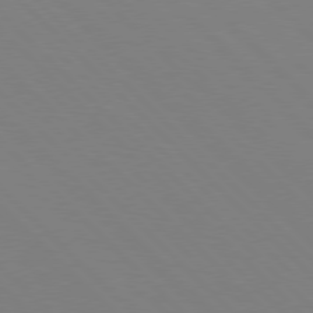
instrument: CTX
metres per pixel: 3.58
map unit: Hpe
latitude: 77.4237
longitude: -125.5749
